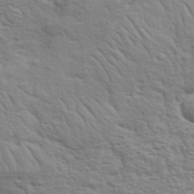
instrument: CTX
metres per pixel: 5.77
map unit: eHh
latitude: 37.2348
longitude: -81.2159
